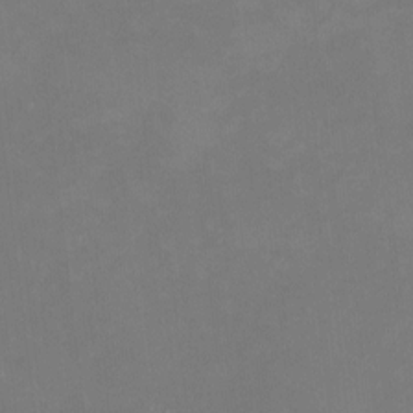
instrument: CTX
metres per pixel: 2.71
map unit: HNhu
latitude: 7.9906
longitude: 9.8422
